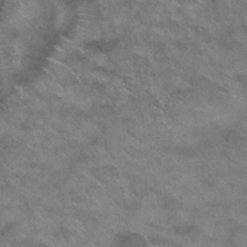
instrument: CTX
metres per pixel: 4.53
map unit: Hto
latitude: 30.5924
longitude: -47.4238
